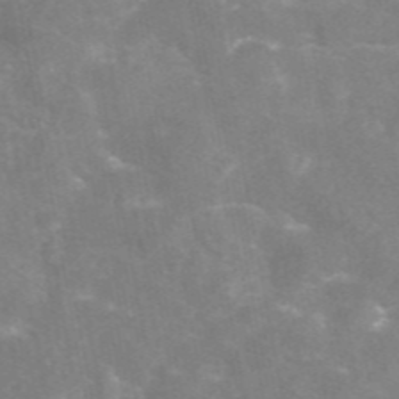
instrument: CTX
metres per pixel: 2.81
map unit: eAb
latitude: 46.1011
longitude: 124.8408
